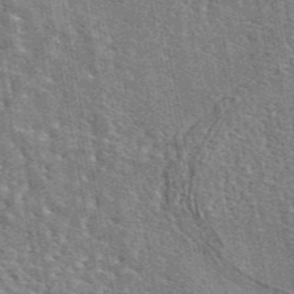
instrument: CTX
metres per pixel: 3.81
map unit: eAb
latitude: 45.1781
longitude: 110.7274
